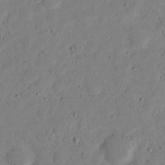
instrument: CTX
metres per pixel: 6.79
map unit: lHvf
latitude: 13.2726
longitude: 177.7289
